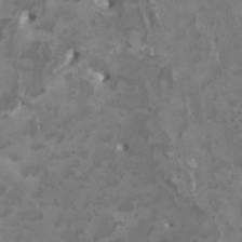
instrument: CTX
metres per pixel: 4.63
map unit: HNhu
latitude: 3.0458
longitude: -3.3859
